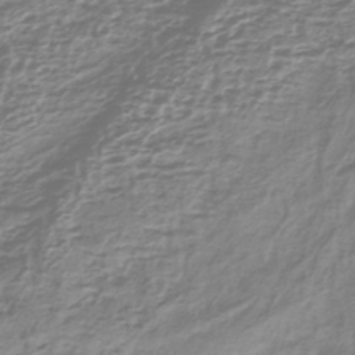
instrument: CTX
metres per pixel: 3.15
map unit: lHb
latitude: -40.1983
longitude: 71.7667
